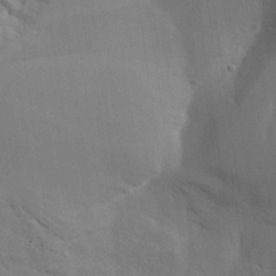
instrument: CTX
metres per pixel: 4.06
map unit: Aa
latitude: 27.5182
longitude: -132.3845
